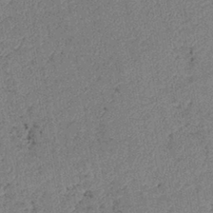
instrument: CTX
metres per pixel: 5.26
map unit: eHb
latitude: -39.8989
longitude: 77.6911
